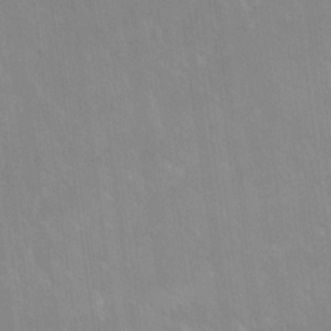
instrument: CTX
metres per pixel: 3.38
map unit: Ave
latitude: 19.0647
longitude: -136.6113
